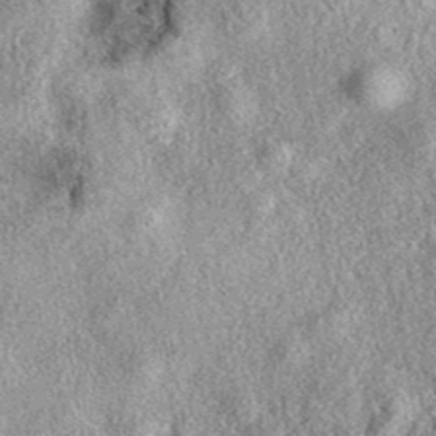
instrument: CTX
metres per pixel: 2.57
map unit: eAb
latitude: 39.3482
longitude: 107.7477
